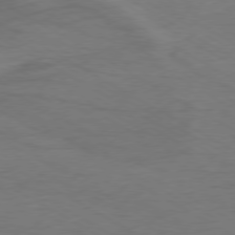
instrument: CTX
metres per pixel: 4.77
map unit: Ap
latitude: -76.8408
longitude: -76.1389
